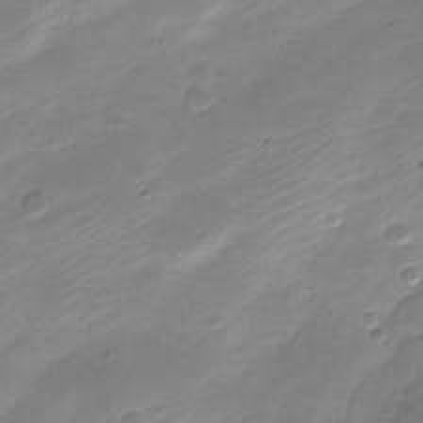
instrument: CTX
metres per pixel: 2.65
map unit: Nve
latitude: -21.2754
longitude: 107.1809
